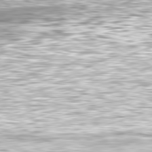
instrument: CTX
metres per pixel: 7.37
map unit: Hpe
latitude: -81.0298
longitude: 19.2376
